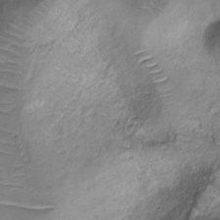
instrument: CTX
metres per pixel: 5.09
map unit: Ht
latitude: -9.4832
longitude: -20.2901
